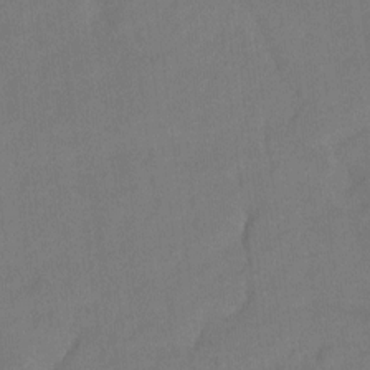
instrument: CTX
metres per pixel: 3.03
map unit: Hto
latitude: -5.3509
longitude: -35.9150
